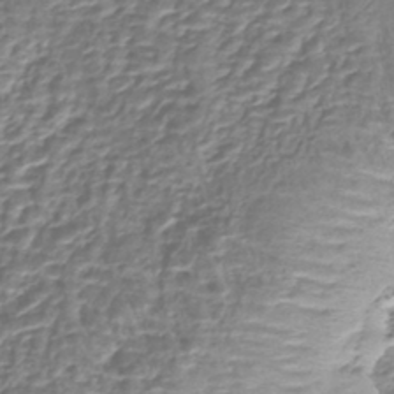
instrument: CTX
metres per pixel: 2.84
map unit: lHb
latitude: -41.8611
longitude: 64.8030
